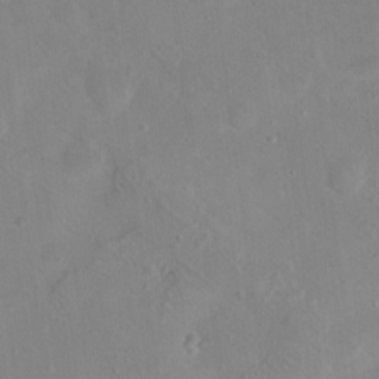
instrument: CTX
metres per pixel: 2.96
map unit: Hto
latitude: 17.8017
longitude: -39.1781
